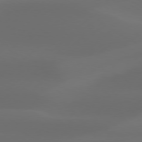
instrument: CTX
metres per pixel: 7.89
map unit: Hpe
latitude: 76.6301
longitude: -131.9717
